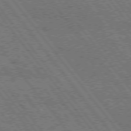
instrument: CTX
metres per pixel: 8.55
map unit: Hpe
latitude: 74.7246
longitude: -150.1011
